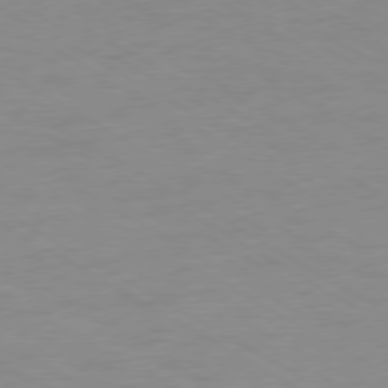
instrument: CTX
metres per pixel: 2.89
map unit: Ap
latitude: -77.5966
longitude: -73.7072
